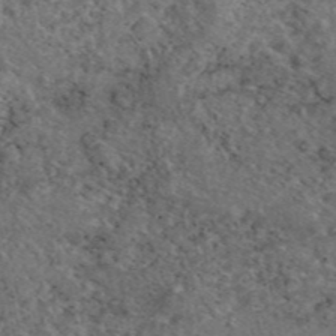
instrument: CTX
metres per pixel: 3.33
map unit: eAb
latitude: 45.8394
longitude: 113.9178
